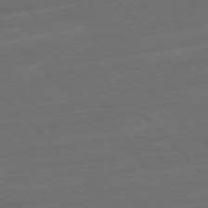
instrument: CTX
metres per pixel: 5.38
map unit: Ap
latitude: -77.4265
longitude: -92.4412
